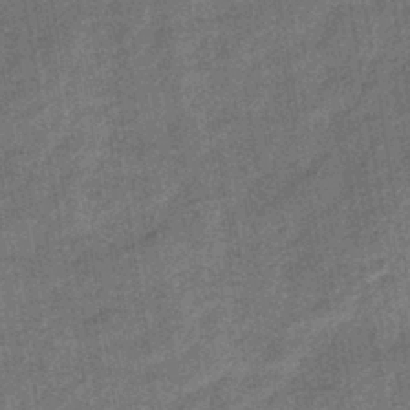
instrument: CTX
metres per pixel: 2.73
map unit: lHb
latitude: -39.9745
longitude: 74.4629
